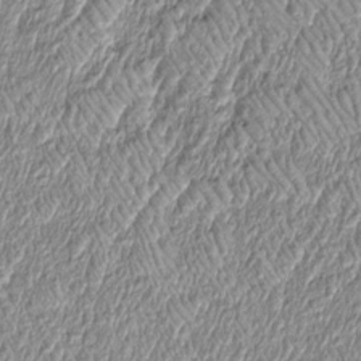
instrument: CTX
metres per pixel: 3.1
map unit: Htu
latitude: -4.9352
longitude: 159.7478
